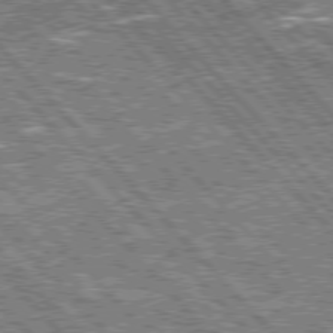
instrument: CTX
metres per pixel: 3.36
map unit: Hpe
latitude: 75.8772
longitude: -126.7246
